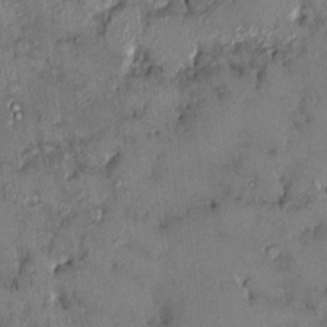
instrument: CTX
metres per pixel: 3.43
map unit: HNhu
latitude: 6.5168
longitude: 0.4251
